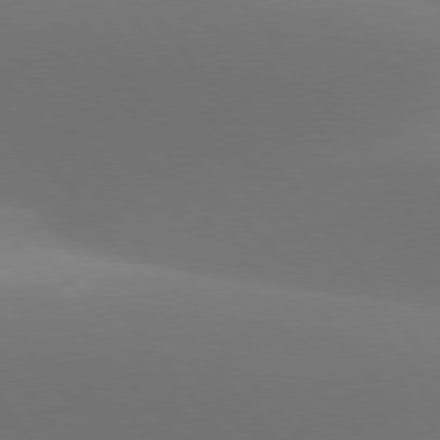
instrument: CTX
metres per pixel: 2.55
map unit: lApd
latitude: 77.7638
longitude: -52.2334
